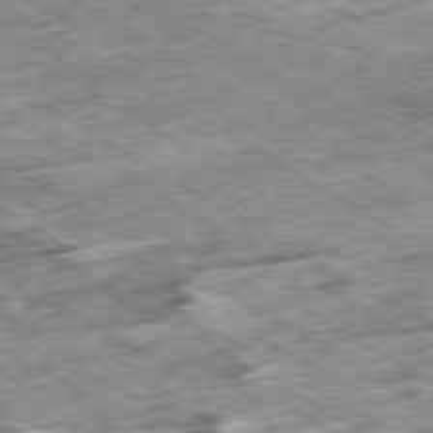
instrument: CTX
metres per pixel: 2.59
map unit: Ap
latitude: -79.9745
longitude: -84.0822
